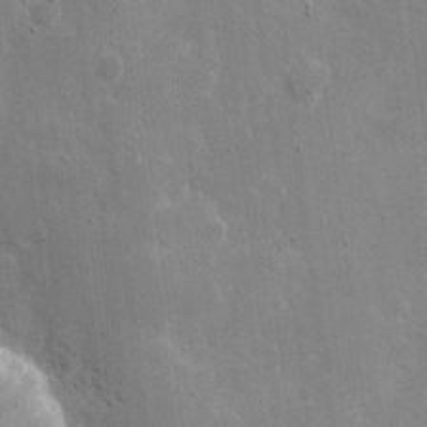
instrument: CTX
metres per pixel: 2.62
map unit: eHh
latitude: 10.4223
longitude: -70.3089
